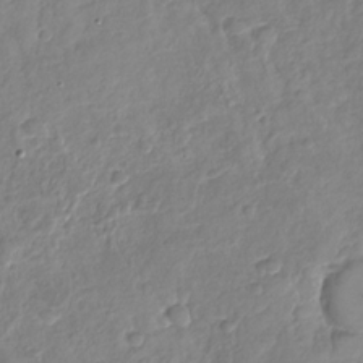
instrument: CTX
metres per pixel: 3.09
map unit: Nhu
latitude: -31.2376
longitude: -61.6127
